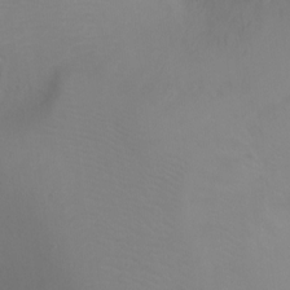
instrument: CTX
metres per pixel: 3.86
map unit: Ht
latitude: -4.7652
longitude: -28.0822
